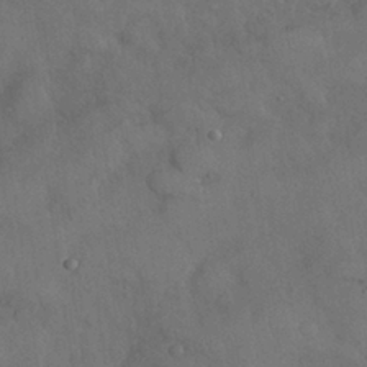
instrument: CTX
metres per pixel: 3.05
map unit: Nhu
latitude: 27.3482
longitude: -70.3845
